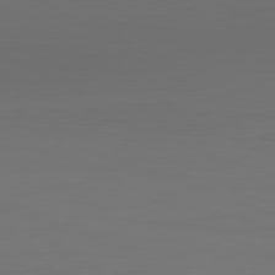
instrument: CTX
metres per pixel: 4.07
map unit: Hpe
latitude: -82.5574
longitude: 8.1795
